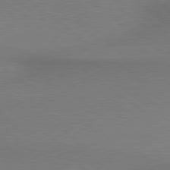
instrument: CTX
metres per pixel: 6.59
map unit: lApd
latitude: 79.4049
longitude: 179.1809
